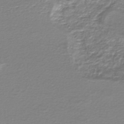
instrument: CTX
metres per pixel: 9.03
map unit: HNhu
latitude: -46.7463
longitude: 103.3510
